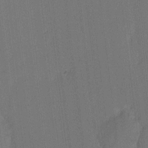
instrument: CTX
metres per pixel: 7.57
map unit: Ave
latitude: 13.1781
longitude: -107.0458
